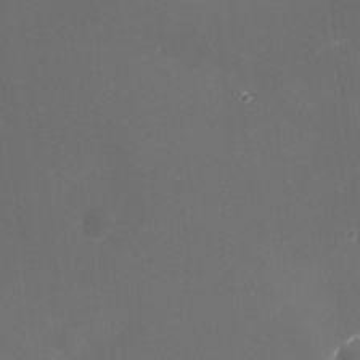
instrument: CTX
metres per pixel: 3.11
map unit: eHh
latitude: -4.9163
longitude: 19.4265
